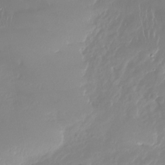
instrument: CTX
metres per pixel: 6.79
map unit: Nhu
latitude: -27.3887
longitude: -61.2726
